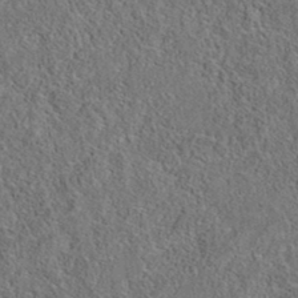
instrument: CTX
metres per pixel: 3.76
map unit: eAb
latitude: 36.2712
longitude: 112.2551
